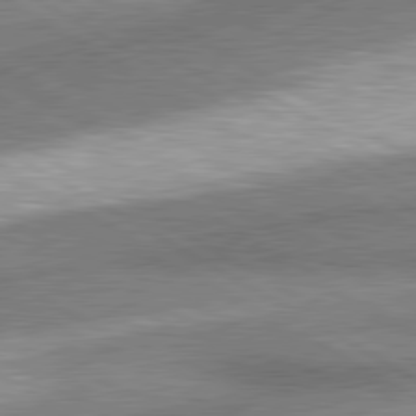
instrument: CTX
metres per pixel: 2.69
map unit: lApd
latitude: 80.6490
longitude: 164.2173
